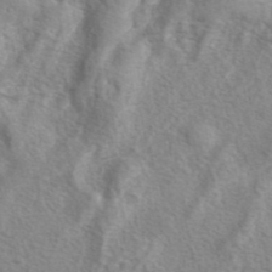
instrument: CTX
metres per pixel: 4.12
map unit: eAb
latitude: 41.1970
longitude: 104.8597
